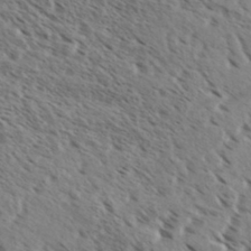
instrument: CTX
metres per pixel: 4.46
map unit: eHh
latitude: 36.0444
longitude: -138.8569
